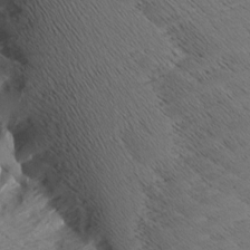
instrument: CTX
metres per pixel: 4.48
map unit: Aa
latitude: 8.4790
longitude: -140.2144
